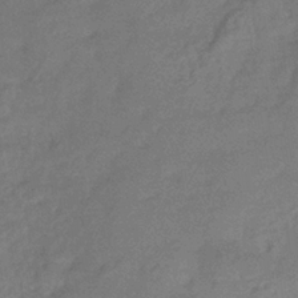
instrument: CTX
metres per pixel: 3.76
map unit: eHb
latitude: -36.1794
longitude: 81.5966
